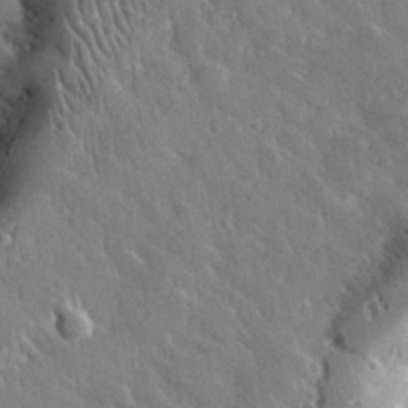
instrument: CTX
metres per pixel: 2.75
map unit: lHvf
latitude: 33.3104
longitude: -85.0081
